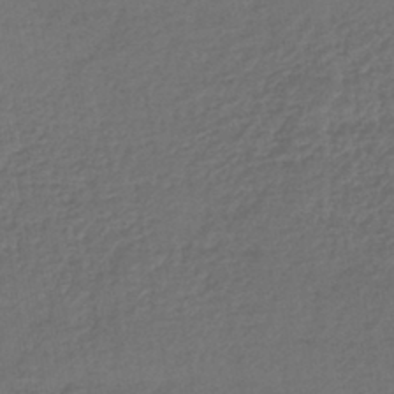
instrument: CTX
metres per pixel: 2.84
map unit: lHb
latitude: -41.5588
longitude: 69.5021
